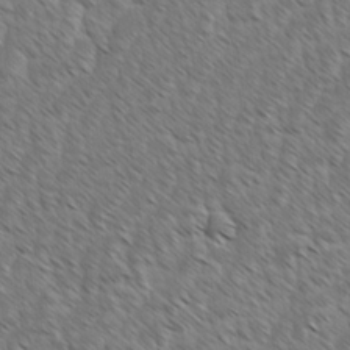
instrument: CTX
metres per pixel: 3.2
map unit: Ave
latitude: -1.7478
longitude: -113.4237
